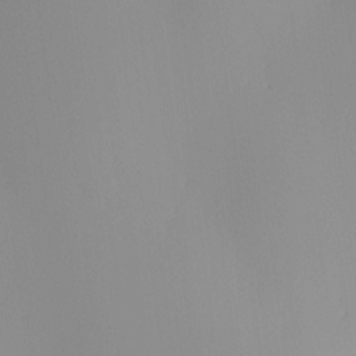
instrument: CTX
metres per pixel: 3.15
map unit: HNhu
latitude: -5.0297
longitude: 15.5777
